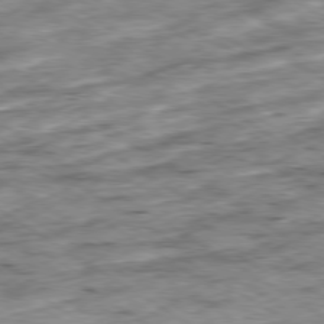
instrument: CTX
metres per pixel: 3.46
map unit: Ap
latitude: -79.8989
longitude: -51.3292
